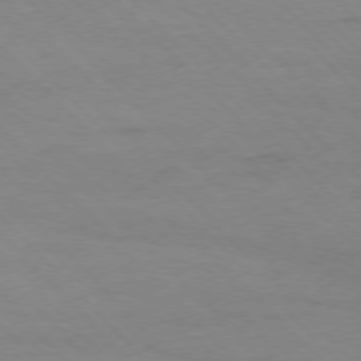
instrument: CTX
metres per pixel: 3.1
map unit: Ap
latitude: -77.0297
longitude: -69.4049
